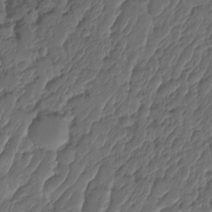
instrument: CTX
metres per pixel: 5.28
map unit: HNhu
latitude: -24.5763
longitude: 50.6140
